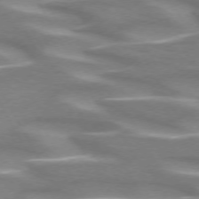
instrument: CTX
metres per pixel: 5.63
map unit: lApd
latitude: 72.0255
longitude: -50.4034
